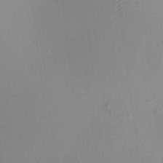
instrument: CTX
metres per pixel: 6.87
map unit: HNhu
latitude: 10.0444
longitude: 15.1431
